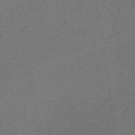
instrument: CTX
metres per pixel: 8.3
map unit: lHb
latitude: -38.2740
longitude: 60.7652
